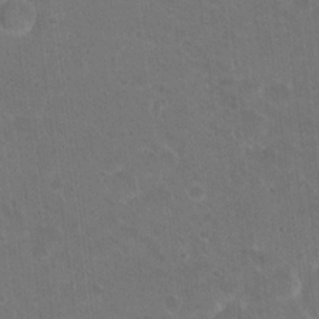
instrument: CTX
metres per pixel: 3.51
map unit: Hto
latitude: 17.9339
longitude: -39.9717
